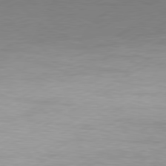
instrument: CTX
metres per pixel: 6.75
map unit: Hpe
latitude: -81.6722
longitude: 14.4062
